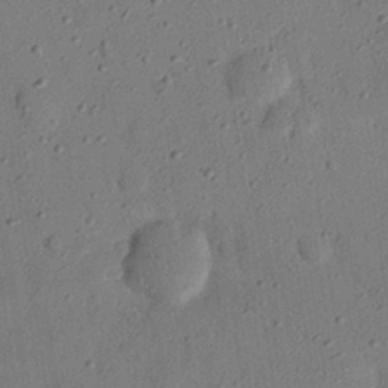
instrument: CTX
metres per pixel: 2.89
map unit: eHh
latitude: 26.8569
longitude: -77.0836
